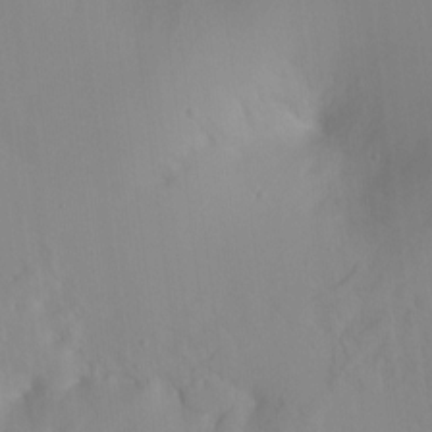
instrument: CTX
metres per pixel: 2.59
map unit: Hto
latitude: -6.5762
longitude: -48.7057
